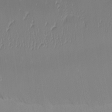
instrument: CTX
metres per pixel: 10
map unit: eHh
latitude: -5.0864
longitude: -85.6694
